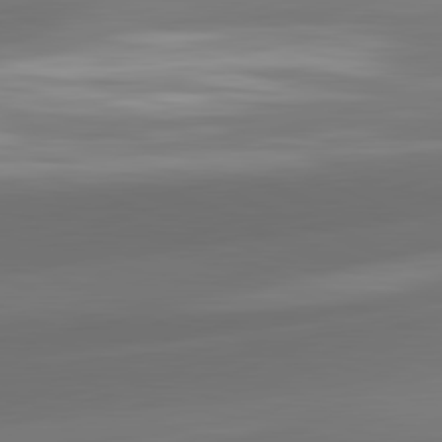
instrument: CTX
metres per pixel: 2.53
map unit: lApd
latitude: 82.1011
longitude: -162.1011
